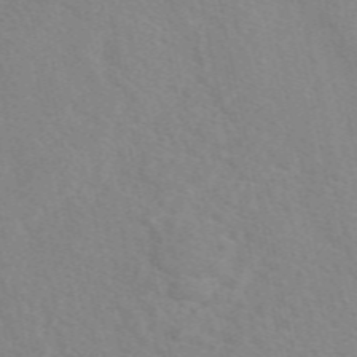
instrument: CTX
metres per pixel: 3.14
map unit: eAb
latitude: 49.8016
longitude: 118.0472
